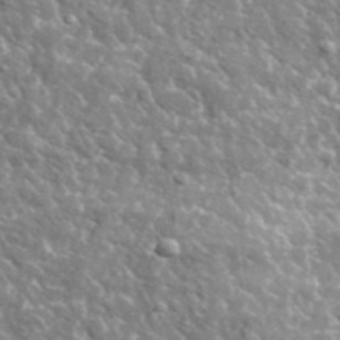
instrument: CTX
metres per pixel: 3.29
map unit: lHvf
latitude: 36.8002
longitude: -88.4034
